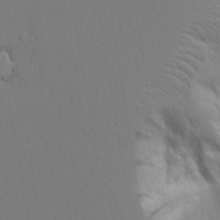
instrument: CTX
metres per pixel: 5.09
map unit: Aa
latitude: 21.6127
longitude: -124.6490
